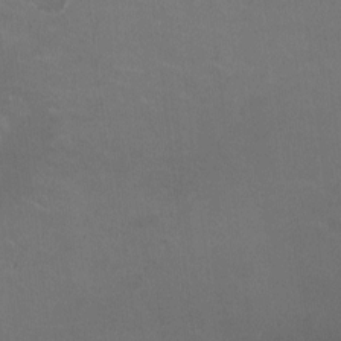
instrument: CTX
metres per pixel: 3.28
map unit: HNhu
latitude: -2.2361
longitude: -2.1389
